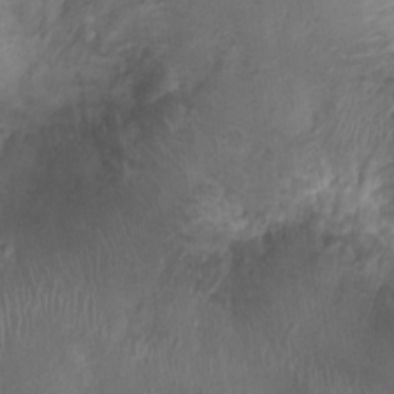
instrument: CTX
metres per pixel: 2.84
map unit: Nhu
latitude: 1.5938
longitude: -15.3104
